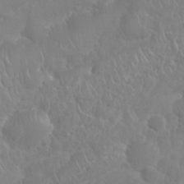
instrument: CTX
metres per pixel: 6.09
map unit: Nhu
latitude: 25.2537
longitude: -61.5749
